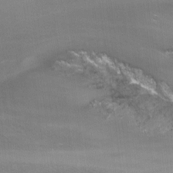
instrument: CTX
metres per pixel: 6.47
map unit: Nhu
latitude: -7.6910
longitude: -76.5734
